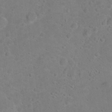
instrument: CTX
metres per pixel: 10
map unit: Hto
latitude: 18.1766
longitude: -38.3278
